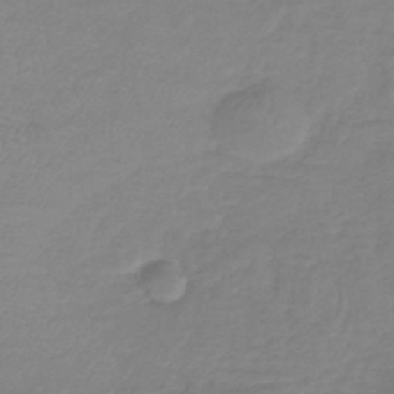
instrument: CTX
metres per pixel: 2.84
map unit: lHb
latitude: -41.0486
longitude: 74.2929
